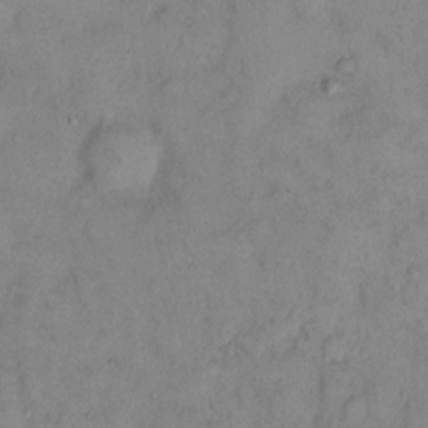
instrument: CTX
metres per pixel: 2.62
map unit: eHh
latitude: 12.1956
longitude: -62.7436
